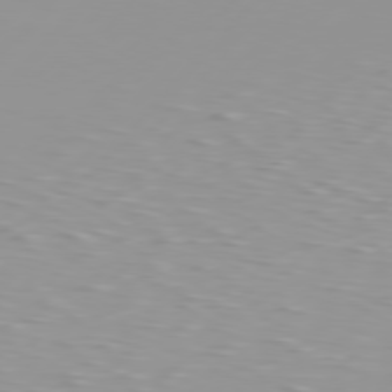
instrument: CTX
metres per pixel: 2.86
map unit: Hpe
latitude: 77.1970
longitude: -139.6127
